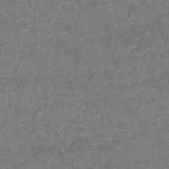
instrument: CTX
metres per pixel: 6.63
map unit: HNb
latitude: -52.9919
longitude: -38.8758
